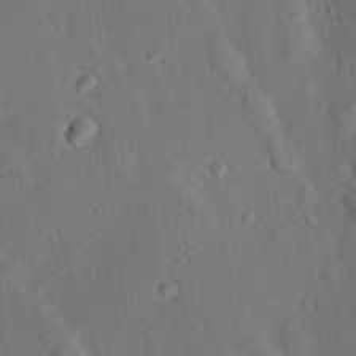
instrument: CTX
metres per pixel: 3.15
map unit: lHvf
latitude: 14.3846
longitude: 179.3320
